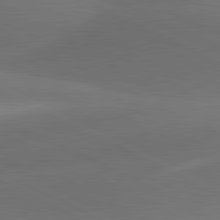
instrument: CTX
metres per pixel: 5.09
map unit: lApd
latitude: 81.2159
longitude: 126.8785
